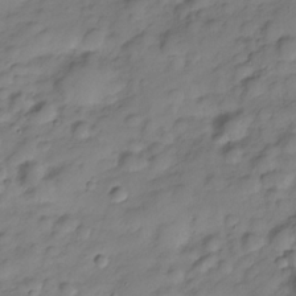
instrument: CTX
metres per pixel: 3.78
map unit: Hve
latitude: -28.8597
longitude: 94.3306
